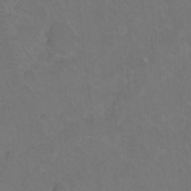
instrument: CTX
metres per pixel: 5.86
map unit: Hto
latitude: 3.7827
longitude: -32.2711
